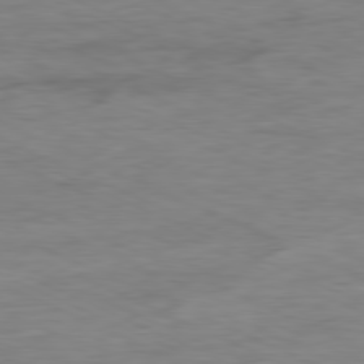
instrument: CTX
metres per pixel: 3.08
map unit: Ap
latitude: -80.4251
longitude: -92.5168
